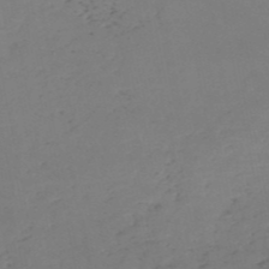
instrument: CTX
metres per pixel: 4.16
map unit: HNb
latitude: -52.6896
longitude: -51.8016
